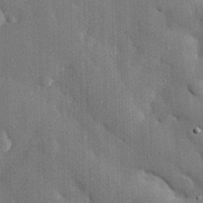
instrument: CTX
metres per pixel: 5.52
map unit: eHh
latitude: 29.1025
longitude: -80.0822
